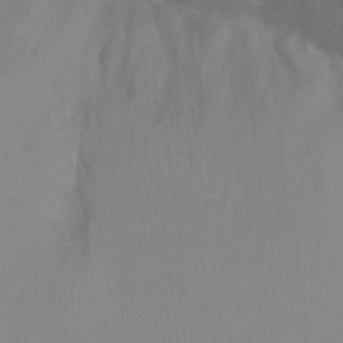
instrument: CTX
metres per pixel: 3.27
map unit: Ht
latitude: -6.7652
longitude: -33.3482
